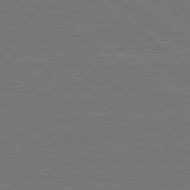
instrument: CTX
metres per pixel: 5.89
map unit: lApd
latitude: 79.7639
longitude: 163.4265
